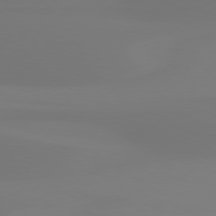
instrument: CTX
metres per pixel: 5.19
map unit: Hpe
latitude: 77.6694
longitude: -130.1956
